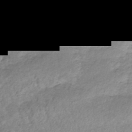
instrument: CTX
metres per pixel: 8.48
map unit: lHb
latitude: -39.6533
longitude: 69.6155
